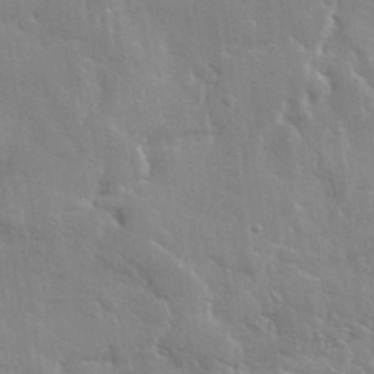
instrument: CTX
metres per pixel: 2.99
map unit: lHvf
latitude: 31.8017
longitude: -89.4049
